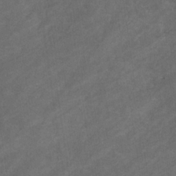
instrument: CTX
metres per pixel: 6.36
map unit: eHb
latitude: -32.5385
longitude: 71.5210
